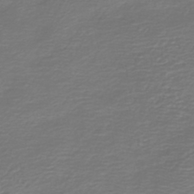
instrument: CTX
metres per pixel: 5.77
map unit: HNb
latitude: -42.7274
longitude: 49.9745
